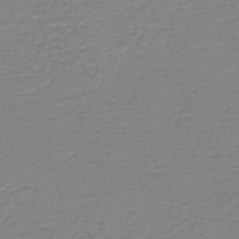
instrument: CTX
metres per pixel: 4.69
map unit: HNb
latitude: -45.9556
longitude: 53.1620
